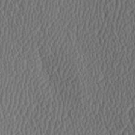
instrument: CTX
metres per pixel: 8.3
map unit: Hve
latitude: 3.6505
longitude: -124.5734
